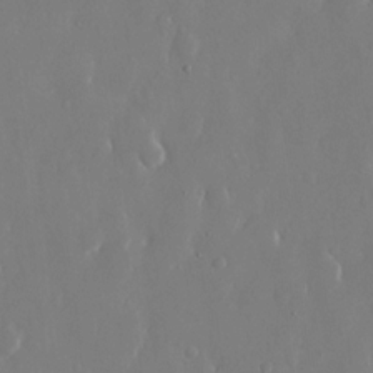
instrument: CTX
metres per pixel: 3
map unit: eHh
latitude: 13.5182
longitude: -71.5371
